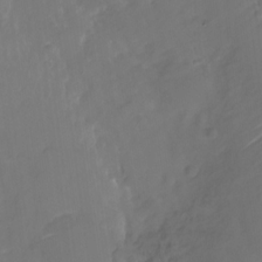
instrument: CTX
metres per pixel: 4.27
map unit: Nhu
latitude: -28.2740
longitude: -78.3279
